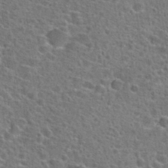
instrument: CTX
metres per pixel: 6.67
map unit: Hto
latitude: 24.3089
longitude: -47.1592
